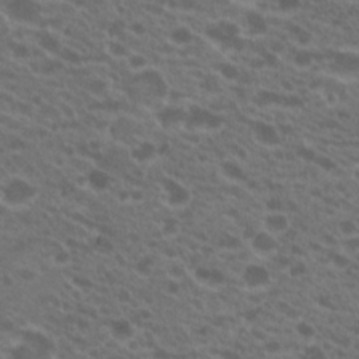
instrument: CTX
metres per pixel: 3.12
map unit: Hto
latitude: 20.8947
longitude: -35.8772
